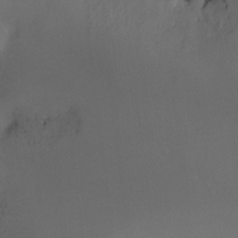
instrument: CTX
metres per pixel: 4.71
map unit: Nhu
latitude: -11.0109
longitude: -40.6490
